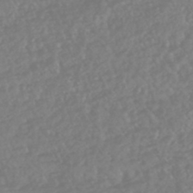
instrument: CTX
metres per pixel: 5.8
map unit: HNhu
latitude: -46.1794
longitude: 97.1620
